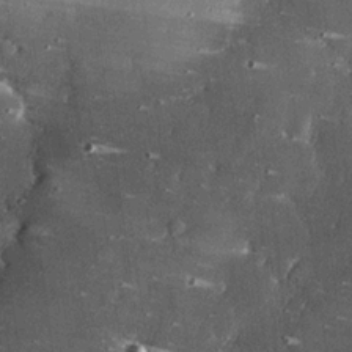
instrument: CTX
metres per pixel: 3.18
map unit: eHh
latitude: 23.0458
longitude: -89.4049
